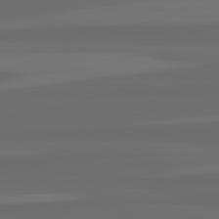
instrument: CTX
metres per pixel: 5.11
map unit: lApd
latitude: 82.8946
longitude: 163.5588
